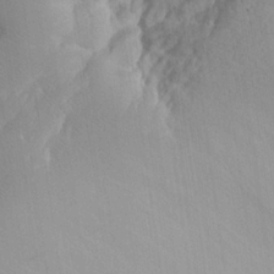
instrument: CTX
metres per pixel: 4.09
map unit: Aa
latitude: 25.2537
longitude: -132.3089
